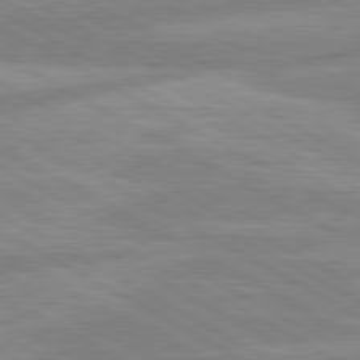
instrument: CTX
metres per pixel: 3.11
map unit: lApd
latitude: 80.7246
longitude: -168.1200
